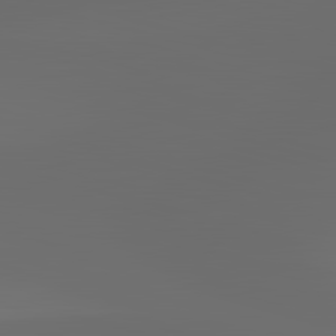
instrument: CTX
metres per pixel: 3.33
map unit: lApd
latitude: 83.2914
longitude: -133.7450
